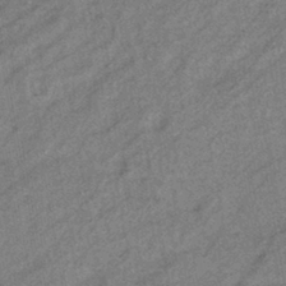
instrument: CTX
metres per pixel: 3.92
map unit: eHb
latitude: -40.4062
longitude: 82.1795
